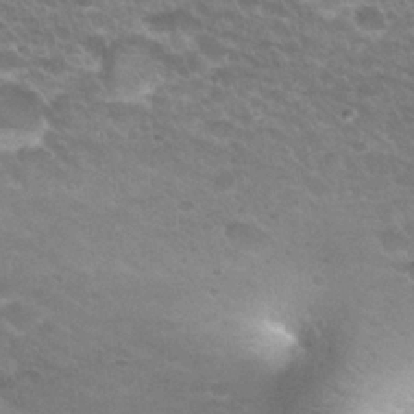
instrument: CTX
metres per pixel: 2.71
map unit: Hto
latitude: 25.9717
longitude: -30.1389
